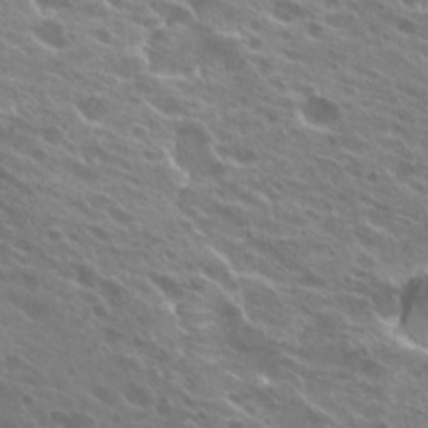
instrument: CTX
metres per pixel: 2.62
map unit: Hto
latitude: 24.7813
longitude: -37.8772
